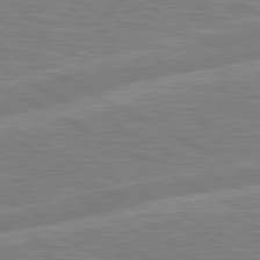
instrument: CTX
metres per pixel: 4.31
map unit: lApd
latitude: 81.1025
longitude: -168.3845
